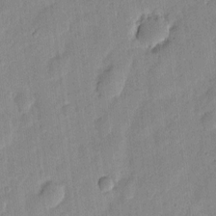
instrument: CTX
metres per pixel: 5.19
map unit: eHh
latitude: 6.4223
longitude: -70.8947
